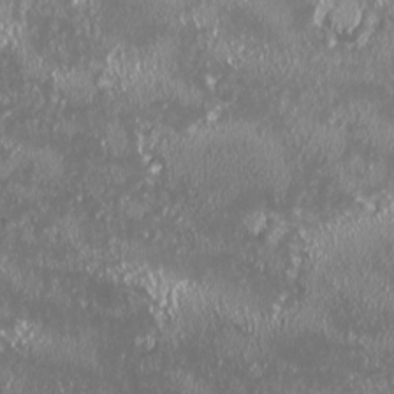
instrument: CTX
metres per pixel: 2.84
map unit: HNhu
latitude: -2.5573
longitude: 11.1809
